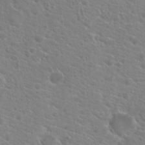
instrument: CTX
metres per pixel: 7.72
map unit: Hto
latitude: 20.9325
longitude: -39.5560
